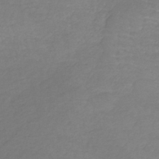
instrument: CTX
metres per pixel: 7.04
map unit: lHb
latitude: -41.8800
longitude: 73.0675
